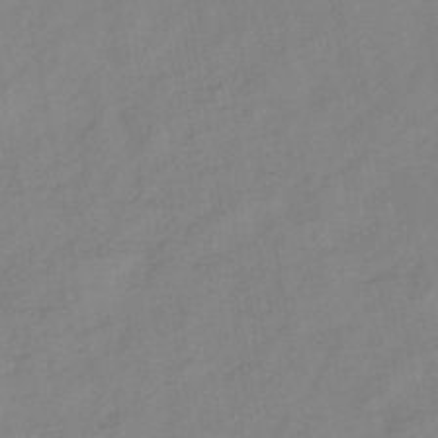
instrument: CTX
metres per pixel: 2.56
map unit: HNb
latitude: -45.4454
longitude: -38.5735
